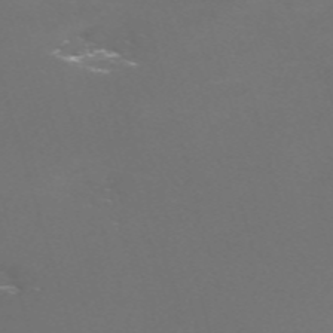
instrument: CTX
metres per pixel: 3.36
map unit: Nve
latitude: -59.8422
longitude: 60.2739
